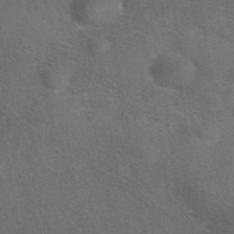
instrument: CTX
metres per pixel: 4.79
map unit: eAb
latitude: 42.1956
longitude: 108.1984
